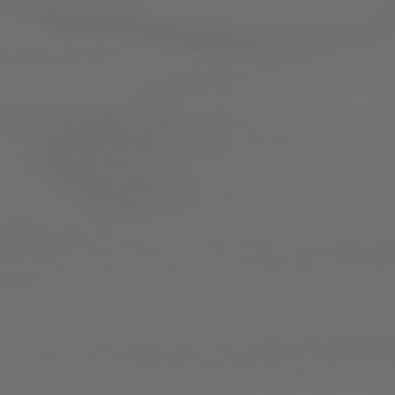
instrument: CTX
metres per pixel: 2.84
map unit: Hpe
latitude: 78.6302
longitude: -133.1025
